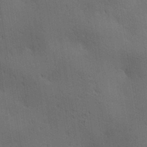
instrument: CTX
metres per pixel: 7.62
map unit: lAa
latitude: 11.3293
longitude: -107.9150
